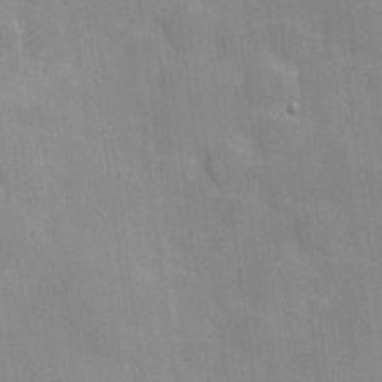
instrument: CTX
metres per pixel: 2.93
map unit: Hve
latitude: 18.3845
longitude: 151.3132
